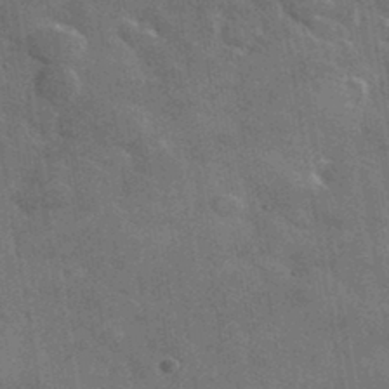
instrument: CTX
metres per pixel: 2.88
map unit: lHvf
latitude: 36.5546
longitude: -90.3467
